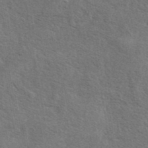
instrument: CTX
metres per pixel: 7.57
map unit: eAb
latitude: 41.3103
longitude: 103.5966
